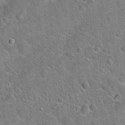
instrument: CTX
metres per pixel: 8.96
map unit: Hto
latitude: 21.2159
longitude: -50.9513
